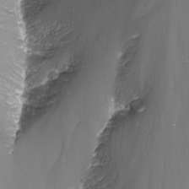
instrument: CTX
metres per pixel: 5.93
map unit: Nhu
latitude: -13.7856
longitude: -65.9151
